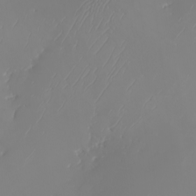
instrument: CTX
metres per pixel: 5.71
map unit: Nhu
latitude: -5.9556
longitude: -89.1026
